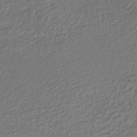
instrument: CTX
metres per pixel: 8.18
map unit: HNhu
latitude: -46.5007
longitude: 102.0472
